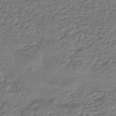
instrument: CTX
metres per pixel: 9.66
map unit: eHh
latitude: -43.7099
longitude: 121.5966
